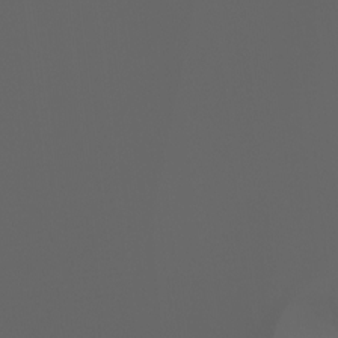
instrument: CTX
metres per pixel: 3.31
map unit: Ht
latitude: -3.3320
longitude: -60.8002
